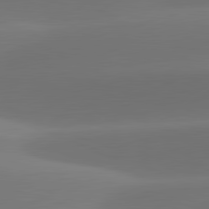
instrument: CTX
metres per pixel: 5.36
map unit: lApd
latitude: 81.8583
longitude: -163.4427
